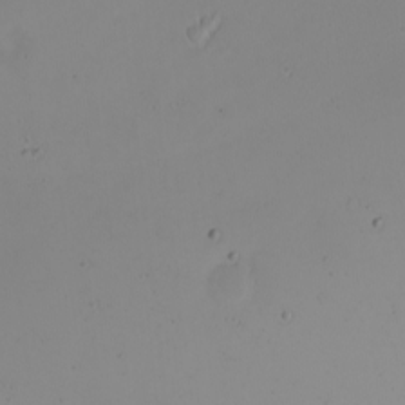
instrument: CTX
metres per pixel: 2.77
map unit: Nhu
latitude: -6.9730
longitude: -81.0458
